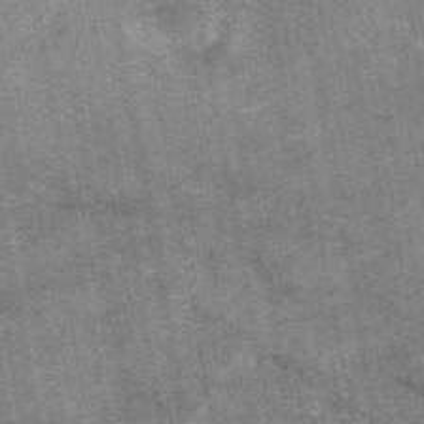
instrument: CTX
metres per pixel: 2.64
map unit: eAb
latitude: 47.5183
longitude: 122.3495
